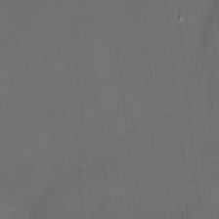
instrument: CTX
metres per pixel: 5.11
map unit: HNhu
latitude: 12.4034
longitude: 10.8408
